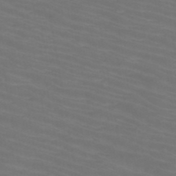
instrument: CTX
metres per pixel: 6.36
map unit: HNb
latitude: -49.9367
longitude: -50.5356
